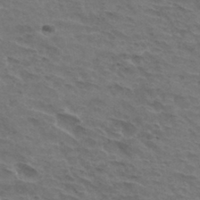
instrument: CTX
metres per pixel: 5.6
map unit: Hto
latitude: 32.7057
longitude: -45.4237
